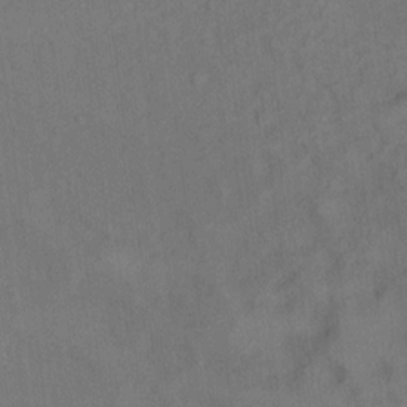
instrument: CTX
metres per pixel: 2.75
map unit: Hto
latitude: 6.3278
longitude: -37.5749
